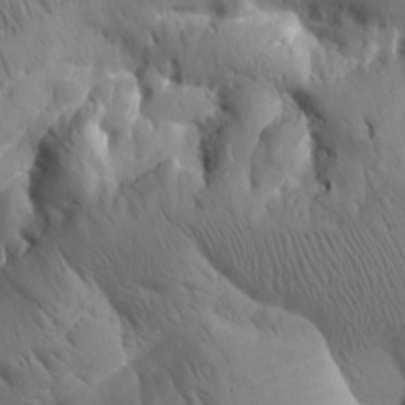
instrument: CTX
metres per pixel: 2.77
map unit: Htu
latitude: 2.2711
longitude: 178.3495
